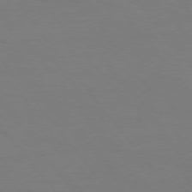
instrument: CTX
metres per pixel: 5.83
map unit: Hpe
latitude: 75.5371
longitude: -140.8002
